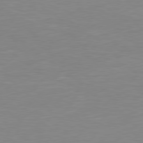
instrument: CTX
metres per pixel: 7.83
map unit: Hpe
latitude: 78.0633
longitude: -125.8016
